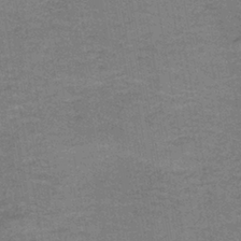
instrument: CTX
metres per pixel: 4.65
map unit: HNb
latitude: -37.3887
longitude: 52.2928
